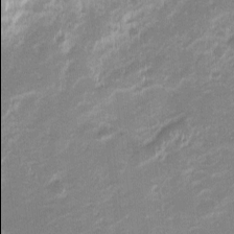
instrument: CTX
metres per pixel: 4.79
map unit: eHh
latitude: -2.3684
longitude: -81.9906
